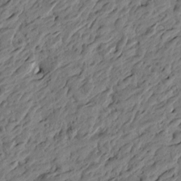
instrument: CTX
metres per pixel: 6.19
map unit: Htu
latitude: -3.7099
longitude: -179.7639
